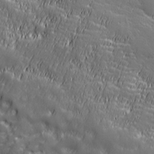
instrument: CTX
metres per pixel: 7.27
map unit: Hve
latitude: 27.5938
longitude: 144.7085
